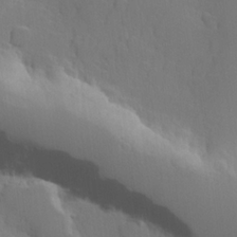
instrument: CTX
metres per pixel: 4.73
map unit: Hve
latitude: 22.8191
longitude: 145.8234
